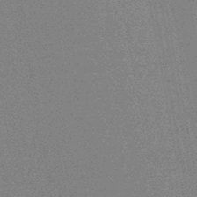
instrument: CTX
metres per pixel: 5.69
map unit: HNhu
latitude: -47.1242
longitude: 99.6722
